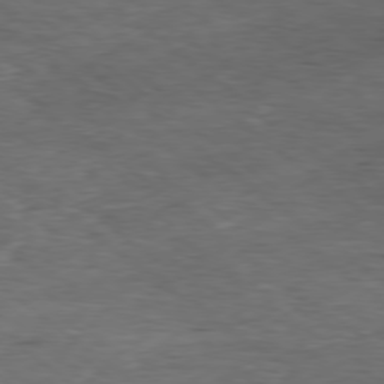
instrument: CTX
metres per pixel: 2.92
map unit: Ap
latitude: -78.9730
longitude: -90.8002
